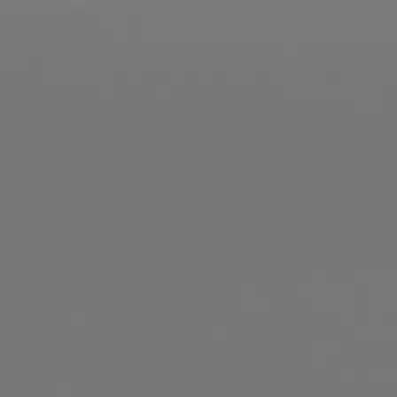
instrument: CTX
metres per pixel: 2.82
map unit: lApd
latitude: 79.9150
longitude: 158.7274
